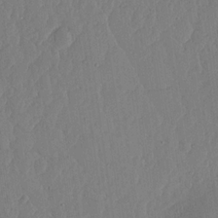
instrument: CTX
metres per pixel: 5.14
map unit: lHvf
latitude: 18.7435
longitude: -115.4237
